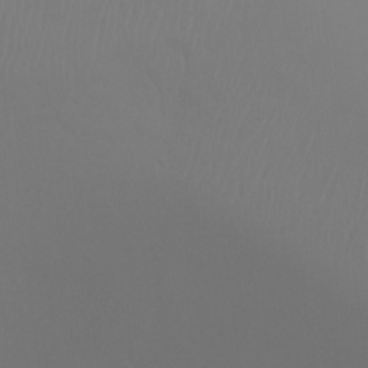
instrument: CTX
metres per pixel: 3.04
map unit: Ht
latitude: -7.4454
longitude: -29.6505
